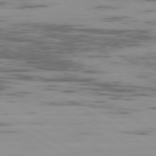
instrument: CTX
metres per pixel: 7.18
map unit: Ap
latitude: -79.8611
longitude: -103.7449
